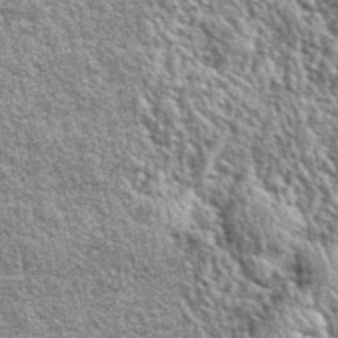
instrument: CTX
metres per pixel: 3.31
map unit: eHh
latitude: 40.4412
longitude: -55.9339
